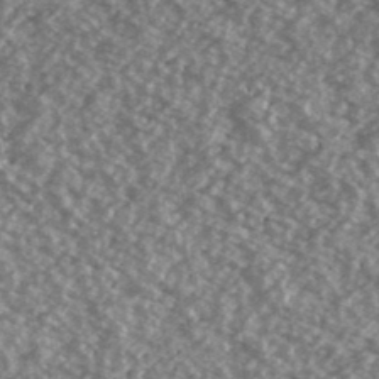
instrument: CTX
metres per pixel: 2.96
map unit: Ave
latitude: 39.6694
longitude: -111.5938
